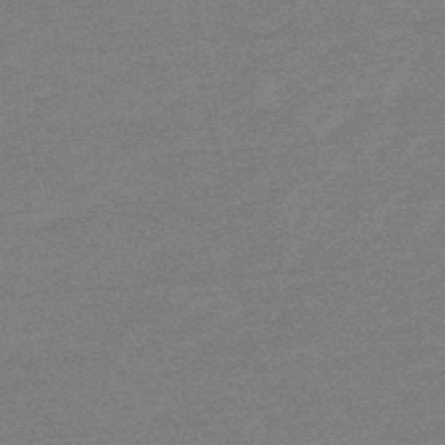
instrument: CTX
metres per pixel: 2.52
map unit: eHb
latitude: -48.1039
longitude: 88.4251
